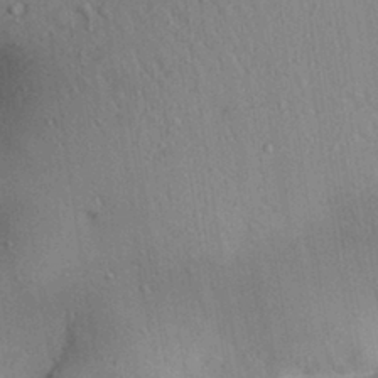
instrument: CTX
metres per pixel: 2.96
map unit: Aa
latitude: 29.2726
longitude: -146.7247
